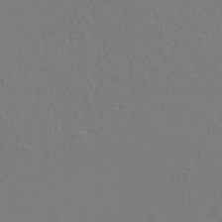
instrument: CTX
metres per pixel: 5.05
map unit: ANa
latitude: 39.4237
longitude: 20.4818
